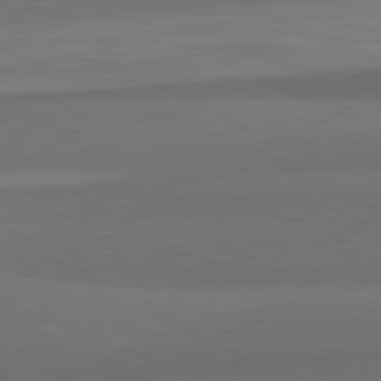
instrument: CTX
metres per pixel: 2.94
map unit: lApd
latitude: 82.2333
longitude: 157.2943
